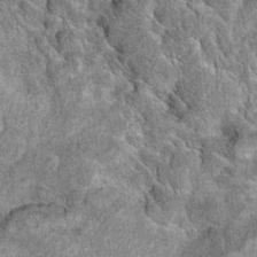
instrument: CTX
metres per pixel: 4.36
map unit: Ht
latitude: 11.2348
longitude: -38.3467
